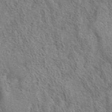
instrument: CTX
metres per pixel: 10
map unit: eAb
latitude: 41.3670
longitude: 106.5952
